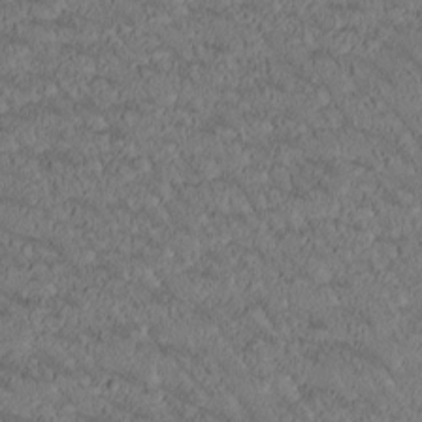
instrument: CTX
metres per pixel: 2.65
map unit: Htu
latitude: -1.1809
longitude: 175.7477
